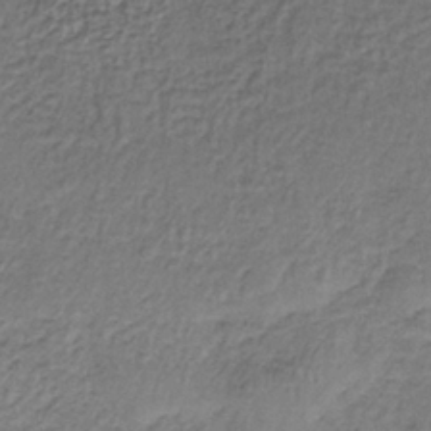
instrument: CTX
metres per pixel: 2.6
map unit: lHb
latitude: -36.1227
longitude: 60.9164
